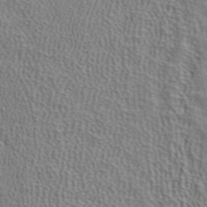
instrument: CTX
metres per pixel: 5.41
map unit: ANa
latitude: 39.3859
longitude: 24.7841
